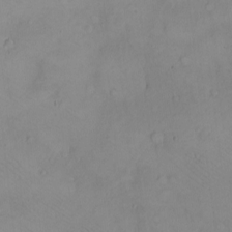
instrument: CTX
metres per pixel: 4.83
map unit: eHh
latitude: -8.5952
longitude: -69.2159
